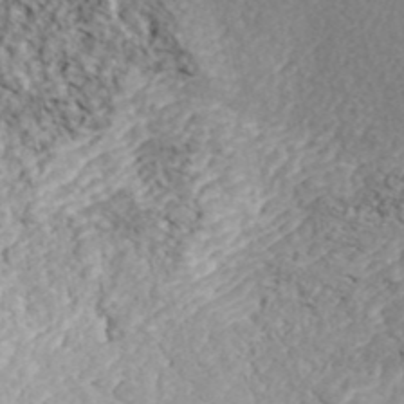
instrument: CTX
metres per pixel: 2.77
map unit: ANa
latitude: 42.8002
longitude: 35.5966
